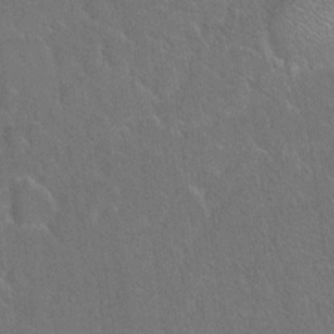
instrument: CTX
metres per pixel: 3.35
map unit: Hto
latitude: 18.0444
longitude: -39.8961
